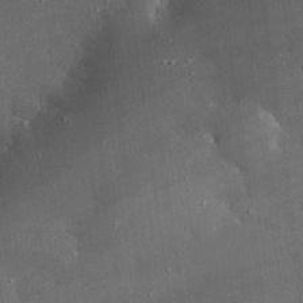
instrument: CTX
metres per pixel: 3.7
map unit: eHh
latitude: 24.3278
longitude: -90.5924
